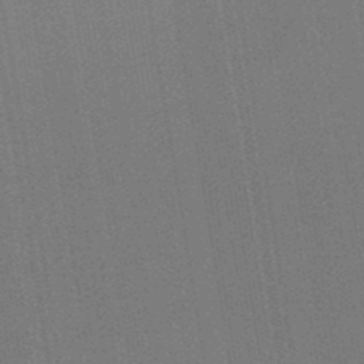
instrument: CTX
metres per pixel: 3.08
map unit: lHb
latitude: -48.8219
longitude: 73.1998
